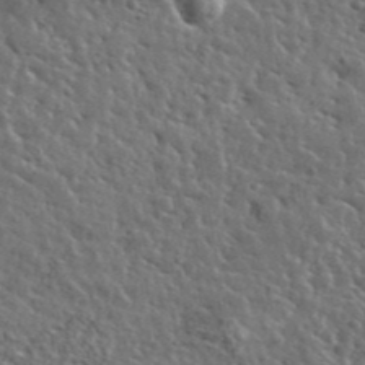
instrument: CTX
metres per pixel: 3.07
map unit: lHvf
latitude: 37.0648
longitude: -88.7625
